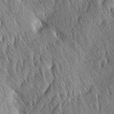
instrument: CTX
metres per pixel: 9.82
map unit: Aa
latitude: 6.4601
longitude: -130.3846
